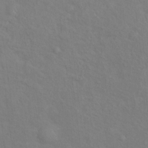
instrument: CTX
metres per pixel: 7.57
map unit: Ht
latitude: 12.8380
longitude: -40.7624
